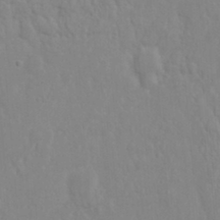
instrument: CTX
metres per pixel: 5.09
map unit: Nhu
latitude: 18.2144
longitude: -73.2159
